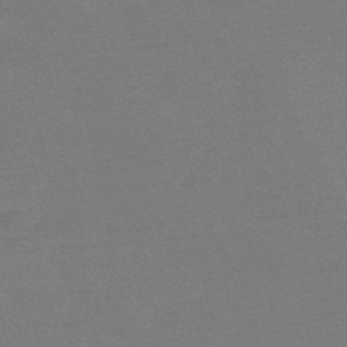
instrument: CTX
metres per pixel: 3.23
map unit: lHb
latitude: -48.9164
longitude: 83.2565
